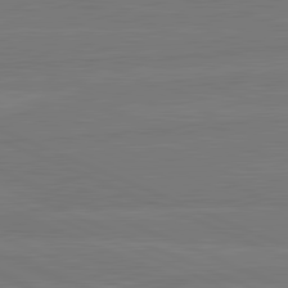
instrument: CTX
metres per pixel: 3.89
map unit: lApd
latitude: 82.0444
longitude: -178.3468
